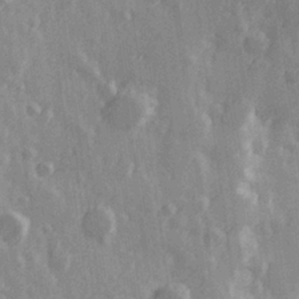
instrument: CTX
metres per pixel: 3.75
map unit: Hve
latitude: 26.3278
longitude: 147.0108
